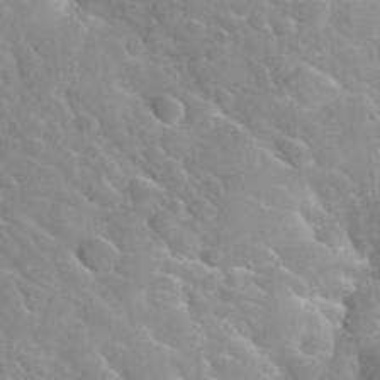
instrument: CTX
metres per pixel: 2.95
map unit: Hto
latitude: 35.1970
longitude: -48.5924
